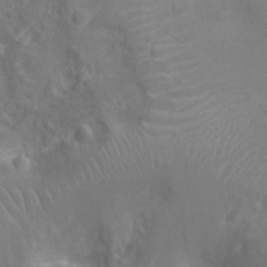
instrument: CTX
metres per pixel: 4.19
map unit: Nhu
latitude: -14.8597
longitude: -25.3103
